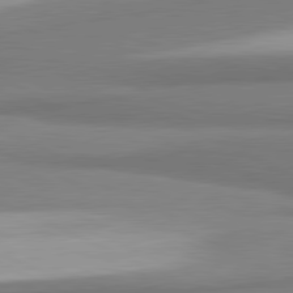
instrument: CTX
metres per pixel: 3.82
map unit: lApd
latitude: 81.2915
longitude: 166.2928
